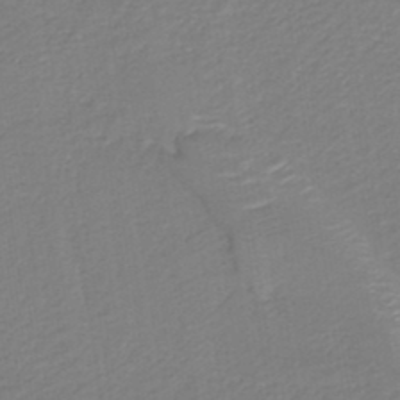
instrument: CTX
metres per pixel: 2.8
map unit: lHb
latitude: -38.0661
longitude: 58.3306
